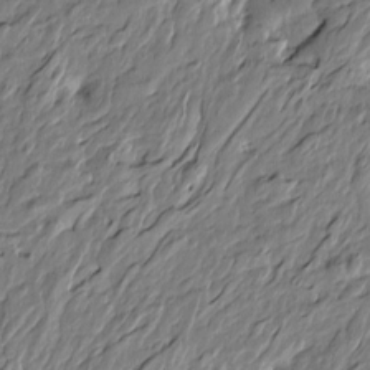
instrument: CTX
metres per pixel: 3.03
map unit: Htu
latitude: -5.4454
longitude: 179.0864
